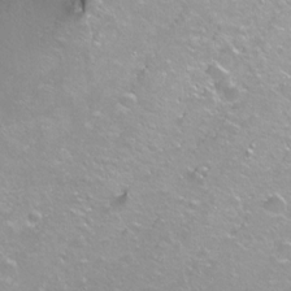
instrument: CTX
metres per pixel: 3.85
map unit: Nhu
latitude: -7.4265
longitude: -46.2712
